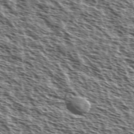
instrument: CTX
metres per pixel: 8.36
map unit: Ave
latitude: 38.0822
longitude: -110.8002
